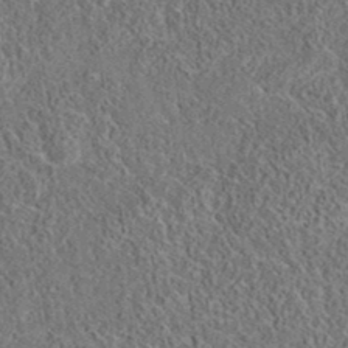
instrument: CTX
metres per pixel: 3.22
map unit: eAb
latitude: 35.9339
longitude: 109.1620
